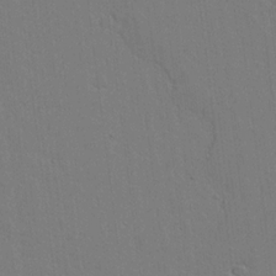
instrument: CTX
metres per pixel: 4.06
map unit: lAvf
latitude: 17.1403
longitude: -127.1970
